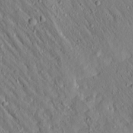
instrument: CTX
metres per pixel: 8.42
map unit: Aa
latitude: 15.2159
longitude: -140.7435
